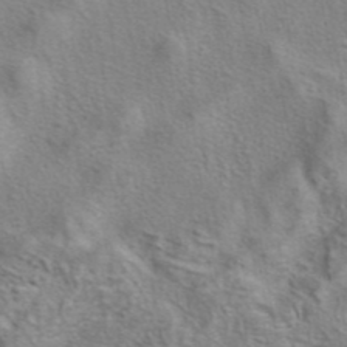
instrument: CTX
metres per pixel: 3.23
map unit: eAb
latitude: 41.7638
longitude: 104.0472
